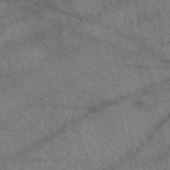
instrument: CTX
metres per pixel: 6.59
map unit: eAb
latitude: 50.9324
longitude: 114.1039
